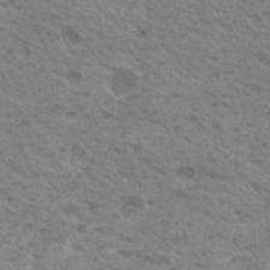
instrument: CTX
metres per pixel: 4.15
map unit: Nhu
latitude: 19.1214
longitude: -31.2915
